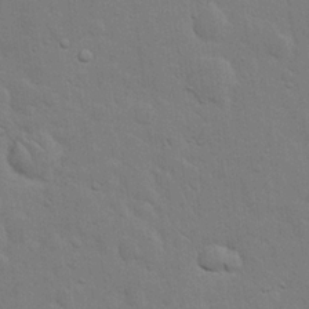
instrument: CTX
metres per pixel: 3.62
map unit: eHh
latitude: 20.0255
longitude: -62.4034
